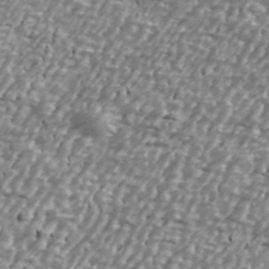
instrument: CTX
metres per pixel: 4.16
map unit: Ave
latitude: 40.4978
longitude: -112.3656
